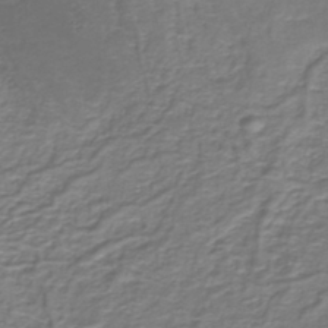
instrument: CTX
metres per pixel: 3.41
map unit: lHb
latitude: -39.3699
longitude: 58.8219
